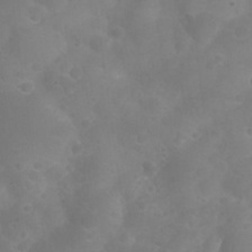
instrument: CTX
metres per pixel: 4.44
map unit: Nhu
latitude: 27.4804
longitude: -55.3293
